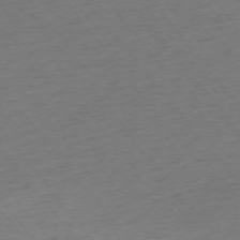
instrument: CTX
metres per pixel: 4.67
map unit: Ap
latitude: -74.9542
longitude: -70.7813
